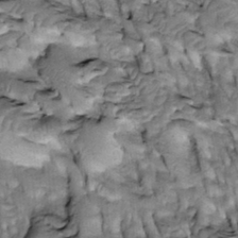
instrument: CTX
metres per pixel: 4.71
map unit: Htu
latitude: -3.5399
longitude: 150.3684
